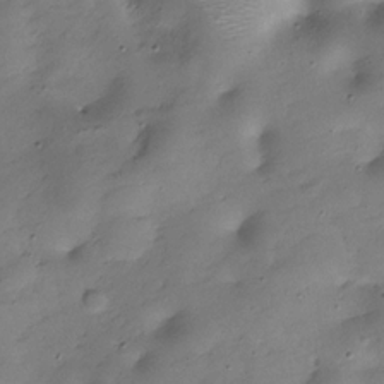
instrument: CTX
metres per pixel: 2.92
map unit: Hve
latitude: -30.4818
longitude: 90.5385
